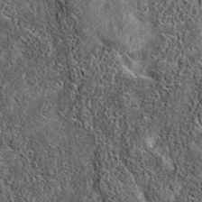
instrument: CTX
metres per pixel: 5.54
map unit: eAb
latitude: 36.6679
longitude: 108.6141
